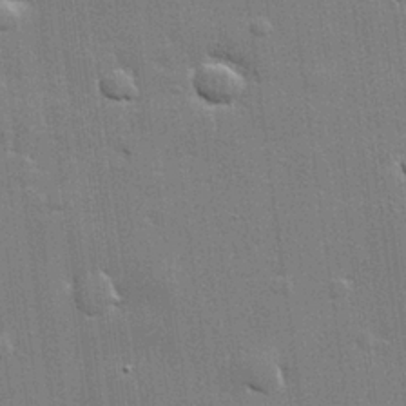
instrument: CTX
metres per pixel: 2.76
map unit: lHvf
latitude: 23.5938
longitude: 142.2361
